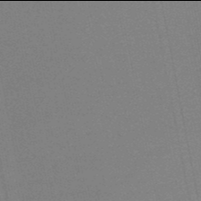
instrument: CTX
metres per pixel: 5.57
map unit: eHb
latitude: -50.0094
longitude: 68.9163
